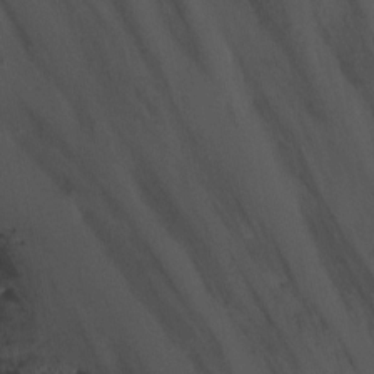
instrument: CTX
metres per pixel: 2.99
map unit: Nhu
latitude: -7.1809
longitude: -50.7246
